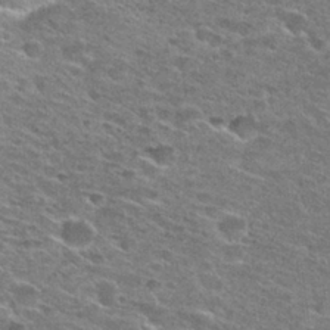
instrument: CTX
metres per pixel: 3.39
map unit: Hto
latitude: 27.8395
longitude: -46.8758
